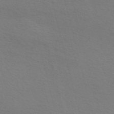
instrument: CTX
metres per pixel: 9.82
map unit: Nve
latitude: -57.0675
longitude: 63.7855
